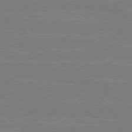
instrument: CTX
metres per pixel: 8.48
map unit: Hpe
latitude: 78.9136
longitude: -160.6112
